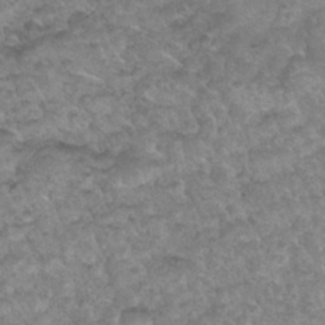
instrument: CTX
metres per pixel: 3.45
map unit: Nhu
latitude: 31.2159
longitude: -52.3279
